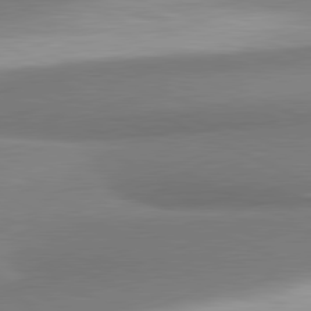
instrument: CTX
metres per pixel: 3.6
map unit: lApd
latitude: 81.2159
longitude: 166.7274
